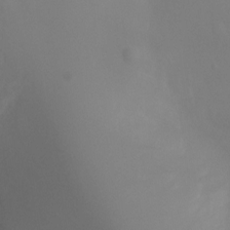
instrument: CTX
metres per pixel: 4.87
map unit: Ht
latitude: -5.3320
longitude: -26.2334
